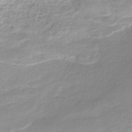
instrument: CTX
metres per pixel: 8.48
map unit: Nhe
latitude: -48.2551
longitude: -172.6112
